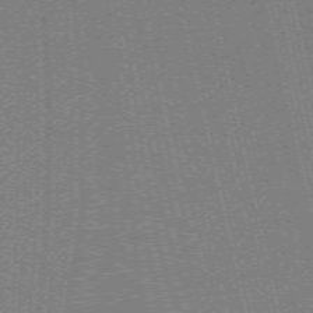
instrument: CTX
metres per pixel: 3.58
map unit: ANa
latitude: 51.7260
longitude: -70.5923
